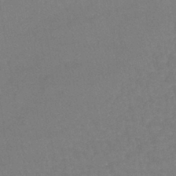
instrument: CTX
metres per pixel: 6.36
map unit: lHb
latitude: -40.5574
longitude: 66.1984
